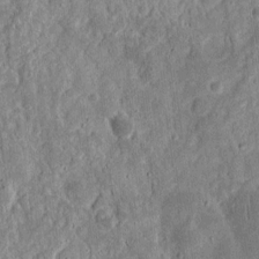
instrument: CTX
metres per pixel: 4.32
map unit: eHh
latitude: 12.5546
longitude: -73.7639
